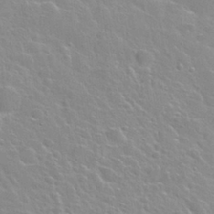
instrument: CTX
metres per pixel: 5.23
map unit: Nhu
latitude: 28.3089
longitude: -53.4616
